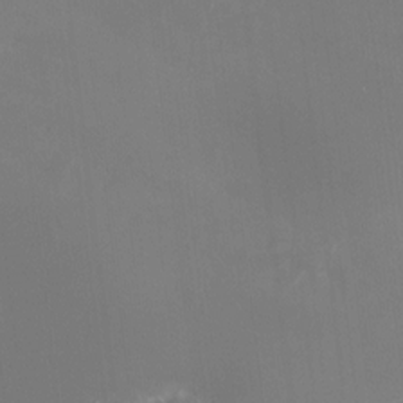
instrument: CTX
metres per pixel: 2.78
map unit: HNhu
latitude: 7.6127
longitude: 9.7289
